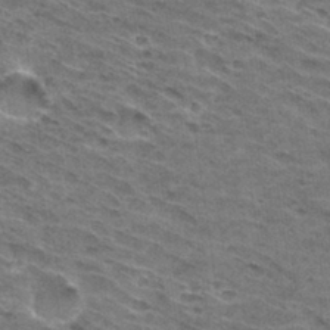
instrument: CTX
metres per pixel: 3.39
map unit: Hto
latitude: 31.3482
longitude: -46.6302
